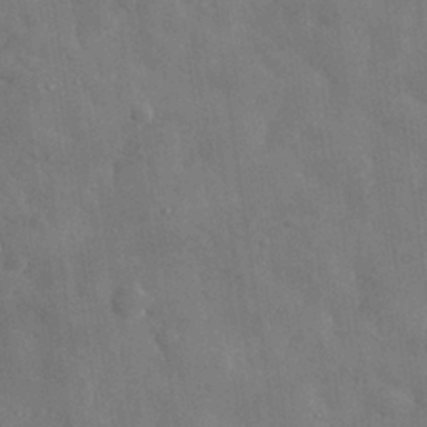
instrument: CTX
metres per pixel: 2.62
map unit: eHh
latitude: 29.2159
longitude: -79.1781
